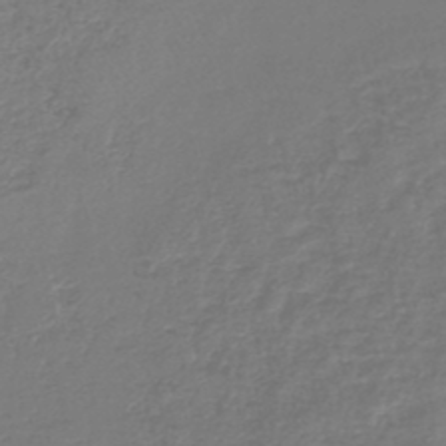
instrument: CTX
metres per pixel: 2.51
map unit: lHb
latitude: -45.6155
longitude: 76.5763
